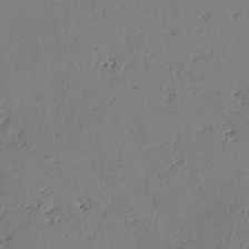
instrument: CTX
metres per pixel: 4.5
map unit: lAvf
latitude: -2.7841
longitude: -106.2145
